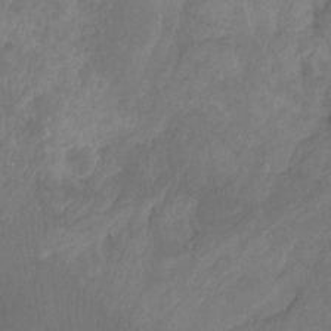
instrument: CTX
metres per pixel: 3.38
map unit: Ht
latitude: -14.2929
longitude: -57.7449
